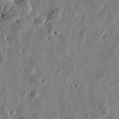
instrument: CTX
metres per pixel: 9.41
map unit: Htu
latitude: 0.4034
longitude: -177.8772
